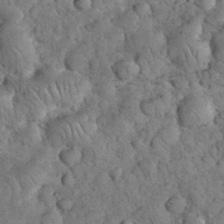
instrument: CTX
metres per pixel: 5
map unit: eHh
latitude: 33.4049
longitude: -65.6316
